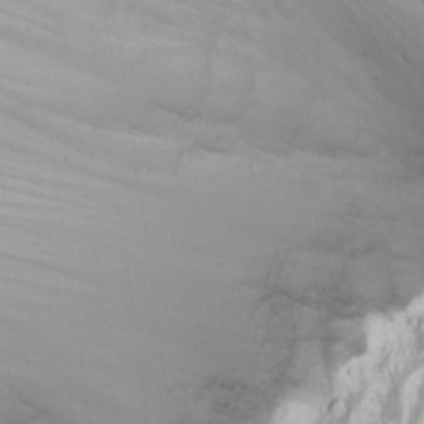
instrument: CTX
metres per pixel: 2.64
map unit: Nhu
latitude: -0.9542
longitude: -79.8961
